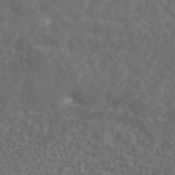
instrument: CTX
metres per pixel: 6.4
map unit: ANa
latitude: 44.5357
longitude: 26.7652
